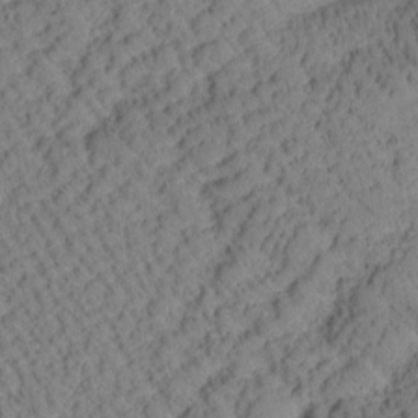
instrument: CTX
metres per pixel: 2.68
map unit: Htu
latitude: 1.0647
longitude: 176.5952
